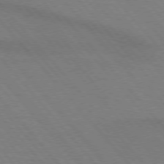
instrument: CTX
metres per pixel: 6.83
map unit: lApd
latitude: 75.0647
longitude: -81.1214
